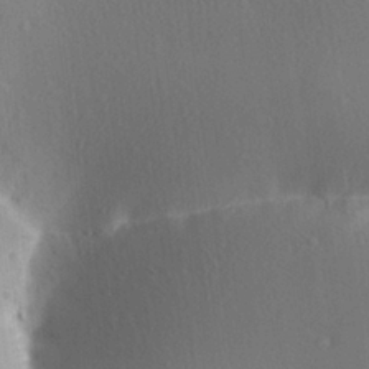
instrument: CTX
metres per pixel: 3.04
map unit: Aa
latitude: 23.7827
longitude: -147.3293
